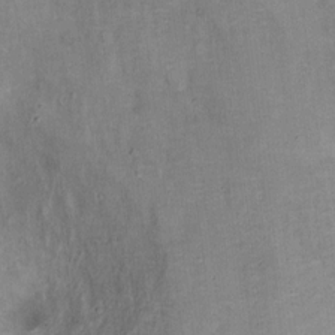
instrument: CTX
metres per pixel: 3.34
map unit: Hto
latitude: 6.1578
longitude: -37.9528
